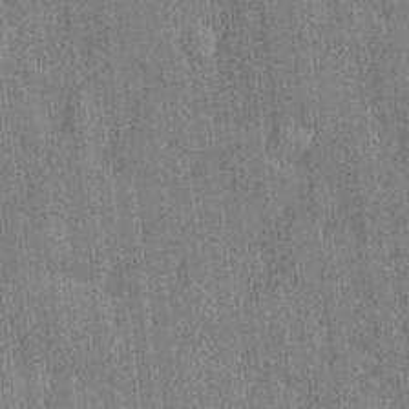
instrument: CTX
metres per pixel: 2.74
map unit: Htu
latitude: -7.1620
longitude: 176.2362
